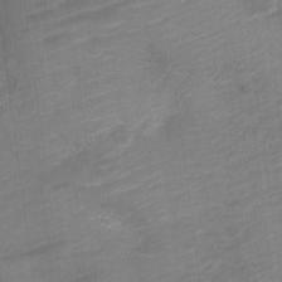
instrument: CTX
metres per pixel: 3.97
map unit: Nve
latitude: -18.5196
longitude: 107.0298
